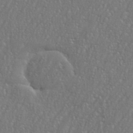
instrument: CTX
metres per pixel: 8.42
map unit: eHh
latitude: 35.9150
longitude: -132.3278
